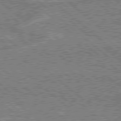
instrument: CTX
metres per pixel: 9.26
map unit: Hpe
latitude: 78.5546
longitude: -159.6505
